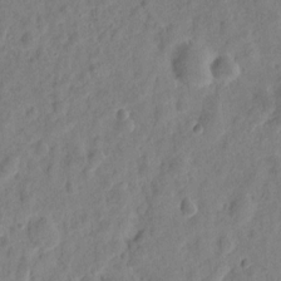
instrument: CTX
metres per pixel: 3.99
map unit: eHh
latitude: 9.2726
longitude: -74.1578
